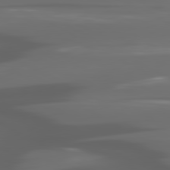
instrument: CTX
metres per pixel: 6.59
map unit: lApd
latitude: 80.2333
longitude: -140.2900
